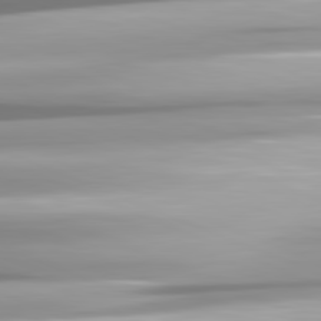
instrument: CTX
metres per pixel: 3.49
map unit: lApd
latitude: 81.7450
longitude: -147.8017
